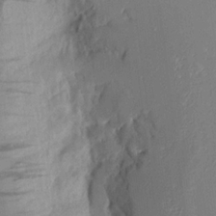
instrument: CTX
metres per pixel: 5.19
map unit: Aa
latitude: 15.8962
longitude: -148.4034
